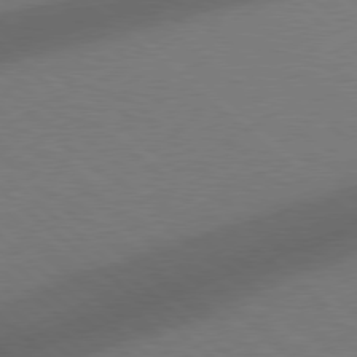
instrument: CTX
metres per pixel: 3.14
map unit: Hpe
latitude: 78.0444
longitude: -151.0836
